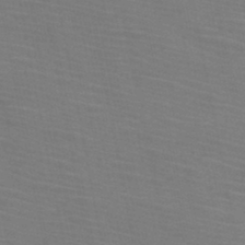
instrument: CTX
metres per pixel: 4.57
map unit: HNb
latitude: -46.5573
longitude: -47.3293
